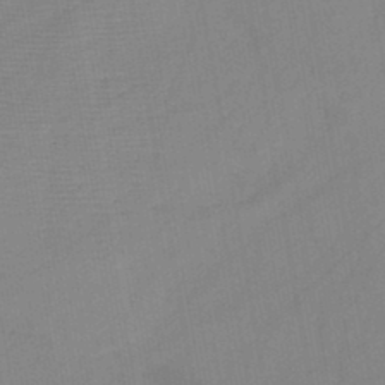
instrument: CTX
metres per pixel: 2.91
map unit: HNb
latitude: -45.9745
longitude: -39.4804
